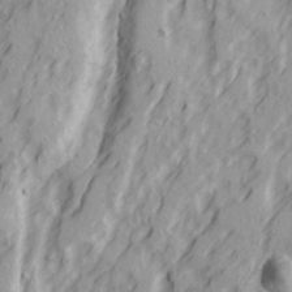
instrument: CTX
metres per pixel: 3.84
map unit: Ave
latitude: 22.3467
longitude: -132.1200
